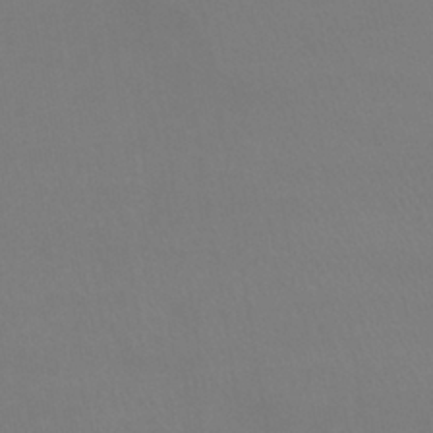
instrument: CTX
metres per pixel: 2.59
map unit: lHb
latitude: -38.1606
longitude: 74.5007
